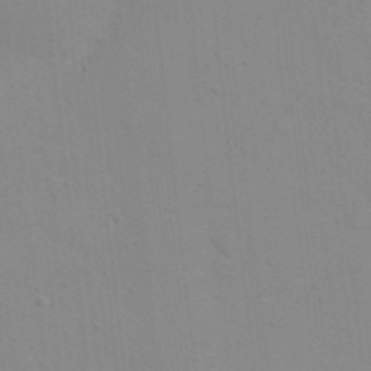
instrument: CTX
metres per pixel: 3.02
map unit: eHh
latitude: 21.4049
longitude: -64.2711
